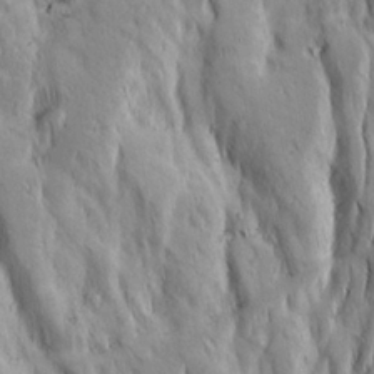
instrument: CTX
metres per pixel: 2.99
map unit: Ave
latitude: 22.8380
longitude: -134.5923
